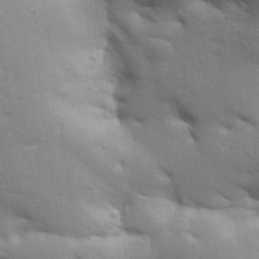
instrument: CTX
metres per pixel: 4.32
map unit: Aa
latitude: 32.8758
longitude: -144.7813
